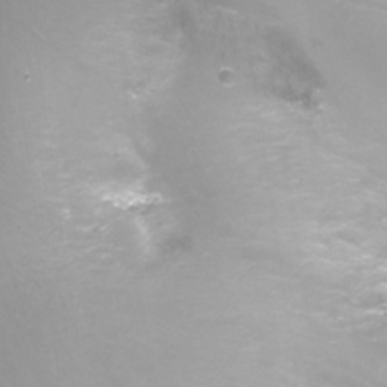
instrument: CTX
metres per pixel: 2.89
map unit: Ht
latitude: -17.4455
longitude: -47.0648
